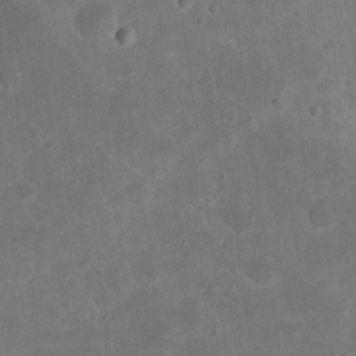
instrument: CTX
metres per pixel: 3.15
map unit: eHh
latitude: 20.0822
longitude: -64.8002
